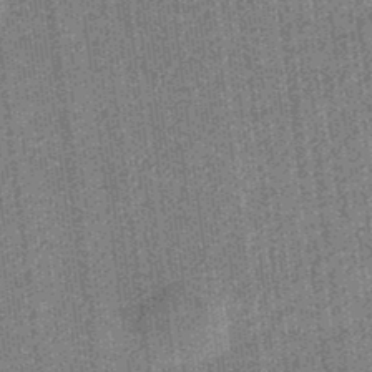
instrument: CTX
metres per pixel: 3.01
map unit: eHb
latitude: -32.1417
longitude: 74.0283
